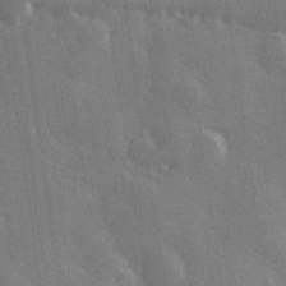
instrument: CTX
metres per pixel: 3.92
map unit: Hve
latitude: 27.6883
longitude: 146.6329
